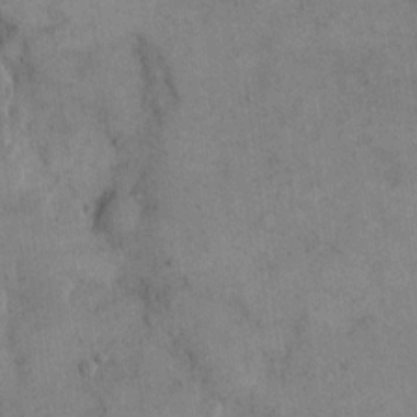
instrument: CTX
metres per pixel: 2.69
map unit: eHh
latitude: 15.0837
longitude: -68.0444
